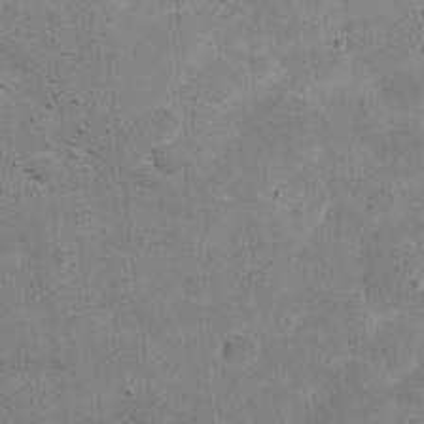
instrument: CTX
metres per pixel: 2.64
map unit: eHh
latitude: 20.6680
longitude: -63.8962
